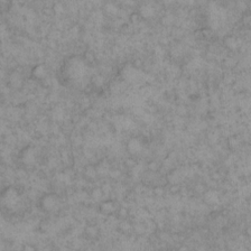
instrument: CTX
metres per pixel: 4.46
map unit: eHh
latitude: 13.0837
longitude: -63.9717
